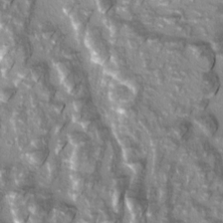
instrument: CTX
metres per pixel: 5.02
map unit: Ave
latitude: 20.9892
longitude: -132.8569
